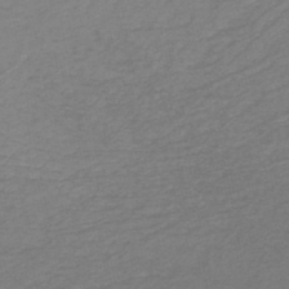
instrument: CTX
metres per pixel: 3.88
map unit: HNb
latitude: -47.4832
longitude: 56.0094
